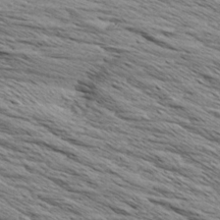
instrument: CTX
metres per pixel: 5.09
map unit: Aa
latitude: 8.2334
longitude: -138.0444
